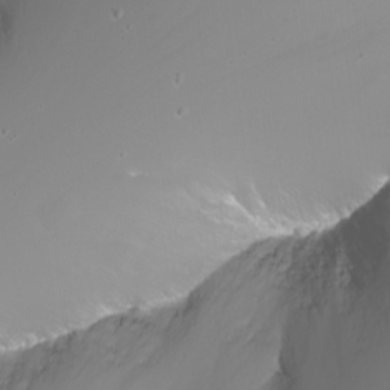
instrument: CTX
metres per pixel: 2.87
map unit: Nhu
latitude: -9.5399
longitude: -70.1956
